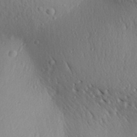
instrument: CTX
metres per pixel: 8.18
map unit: Aa
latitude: 30.6113
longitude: -139.9717
